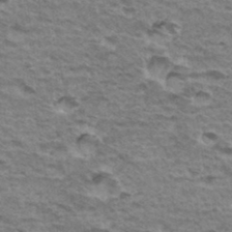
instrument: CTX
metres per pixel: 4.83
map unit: Hto
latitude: 35.2537
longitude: -43.2915
